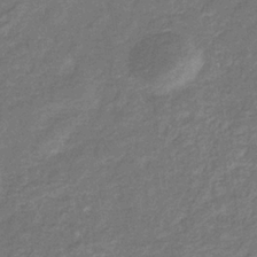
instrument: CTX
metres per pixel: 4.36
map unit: eHb
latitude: -33.6533
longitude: 74.6141
